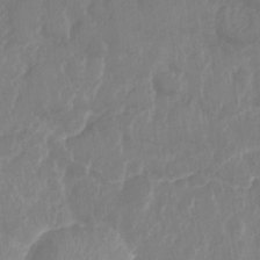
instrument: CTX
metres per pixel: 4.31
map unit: Nhe
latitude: -36.1416
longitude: -177.8205
